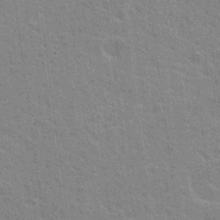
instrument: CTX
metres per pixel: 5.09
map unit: Nhu
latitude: 18.2711
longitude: -30.6680
